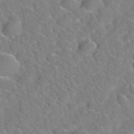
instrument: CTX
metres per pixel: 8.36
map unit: Hto
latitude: 35.6694
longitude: -48.5546
